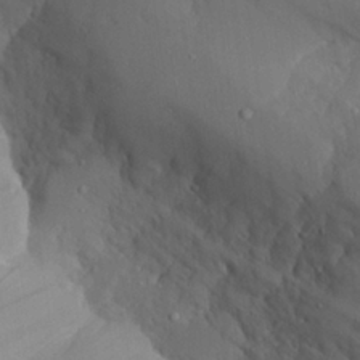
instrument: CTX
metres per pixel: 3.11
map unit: Aa
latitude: 25.8394
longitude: -128.0822
